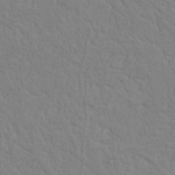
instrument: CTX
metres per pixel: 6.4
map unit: Nhu
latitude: 22.3467
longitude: -69.2537
